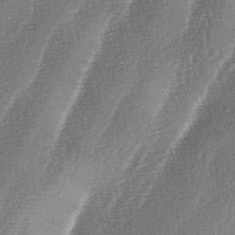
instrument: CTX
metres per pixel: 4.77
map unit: lAa
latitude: -4.5007
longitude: -128.9325
